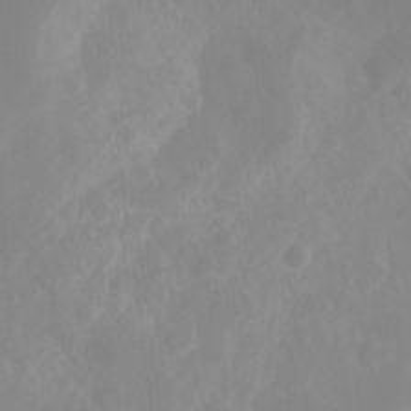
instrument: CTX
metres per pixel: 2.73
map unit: Ht
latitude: -14.1606
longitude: -56.7246
